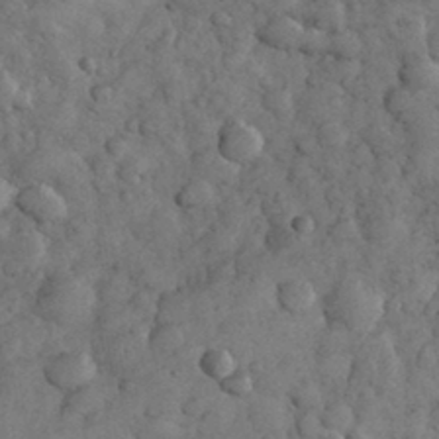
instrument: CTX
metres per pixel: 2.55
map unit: eHh
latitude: 32.7246
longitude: -68.1767
